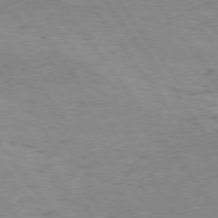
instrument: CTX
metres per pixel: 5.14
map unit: Hpe
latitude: 75.0081
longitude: -142.9325
